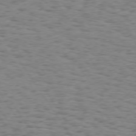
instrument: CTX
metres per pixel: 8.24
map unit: Hpe
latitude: 73.7450
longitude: -132.2900
